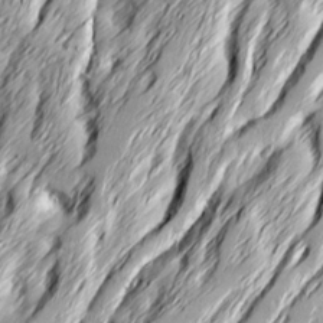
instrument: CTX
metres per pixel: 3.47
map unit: Ave
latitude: 15.2915
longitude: -136.5924
